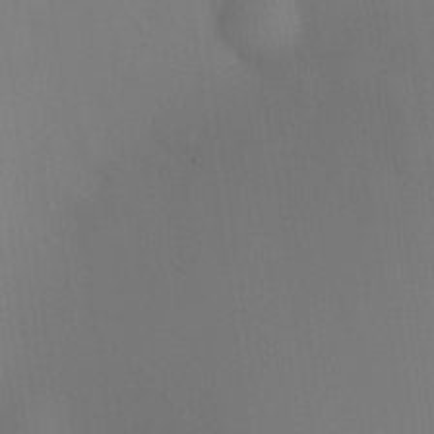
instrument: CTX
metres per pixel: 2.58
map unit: HNhu
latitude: 8.9703
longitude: 14.5574
